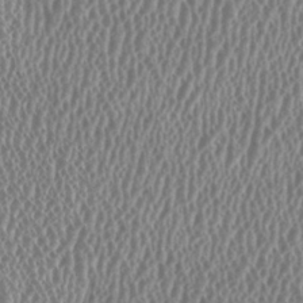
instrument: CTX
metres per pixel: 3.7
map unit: HNhu
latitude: -0.3118
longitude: 0.2929
